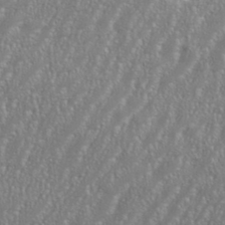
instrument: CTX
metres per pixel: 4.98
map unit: eHh
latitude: 35.4993
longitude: -132.3278
